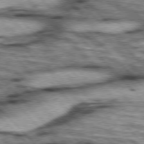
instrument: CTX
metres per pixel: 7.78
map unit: lApd
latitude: 76.4223
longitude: -50.5356
